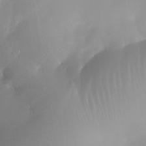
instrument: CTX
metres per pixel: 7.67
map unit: Nhe
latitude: -34.5007
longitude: -144.8380
